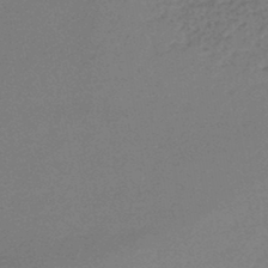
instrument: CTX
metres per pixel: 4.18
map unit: lHb
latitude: -45.8422
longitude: 62.8786
